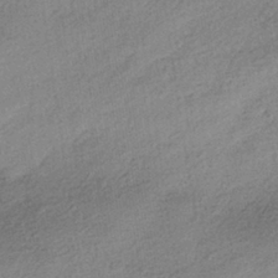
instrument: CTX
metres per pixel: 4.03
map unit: HNhu
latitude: -41.0297
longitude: 96.2362
